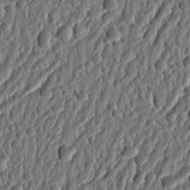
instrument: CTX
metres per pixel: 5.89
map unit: Ht
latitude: 11.9339
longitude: -75.4426
